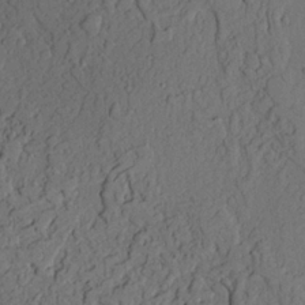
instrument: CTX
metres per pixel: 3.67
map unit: lAvf
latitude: 22.9514
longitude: -109.9528
